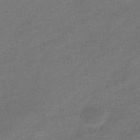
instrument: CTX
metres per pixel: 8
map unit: eHb
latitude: -39.6155
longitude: 82.5007
